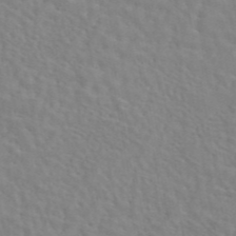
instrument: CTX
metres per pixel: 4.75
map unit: eAb
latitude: 44.4601
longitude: 112.8597
